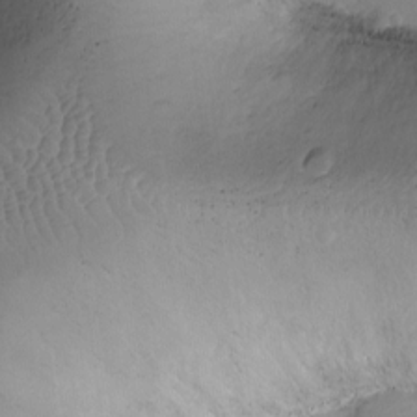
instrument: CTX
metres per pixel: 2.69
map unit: Ht
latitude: -16.3307
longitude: -40.9513
